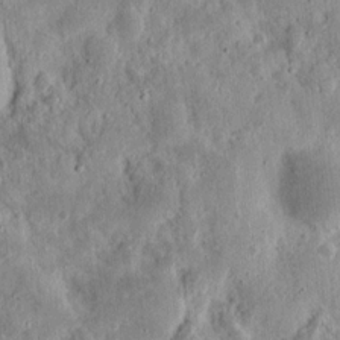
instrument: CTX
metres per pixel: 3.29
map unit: eHh
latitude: 12.3278
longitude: -73.8962
